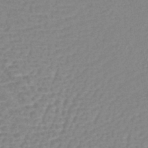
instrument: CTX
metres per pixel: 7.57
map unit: lHb
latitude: -43.2375
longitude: 78.8219
